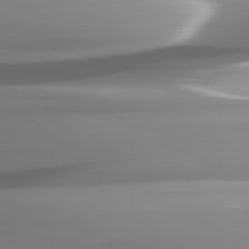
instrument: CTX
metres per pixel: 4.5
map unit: lApd
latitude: 82.3656
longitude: -143.7450
